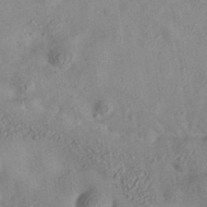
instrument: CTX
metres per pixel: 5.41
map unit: eAb
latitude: 35.1403
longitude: 108.2550
